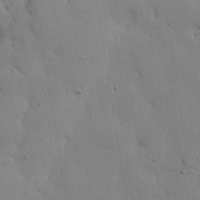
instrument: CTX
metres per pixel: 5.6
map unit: lAvf
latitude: 24.0444
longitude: -110.6680
